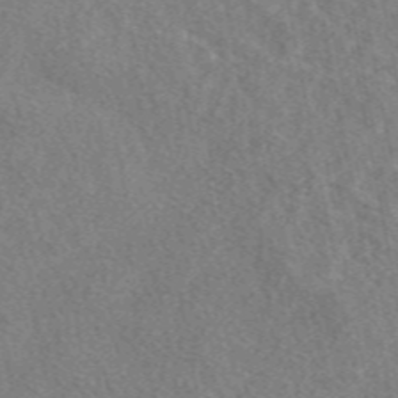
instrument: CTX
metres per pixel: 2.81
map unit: eAb
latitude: 48.4790
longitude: 117.1809
